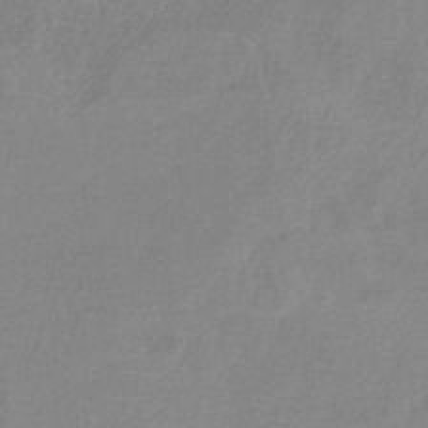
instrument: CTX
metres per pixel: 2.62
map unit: HNb
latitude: -33.5022
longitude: 55.3321
